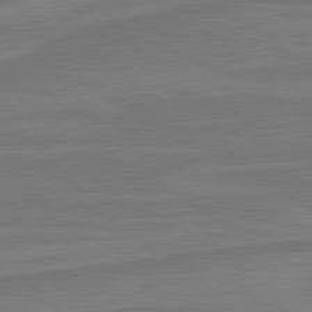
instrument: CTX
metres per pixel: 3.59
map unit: lApd
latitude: 81.8016
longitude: 169.9178
